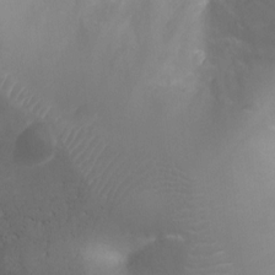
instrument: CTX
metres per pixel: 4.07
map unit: Ht
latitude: -4.5951
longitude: -28.5168
